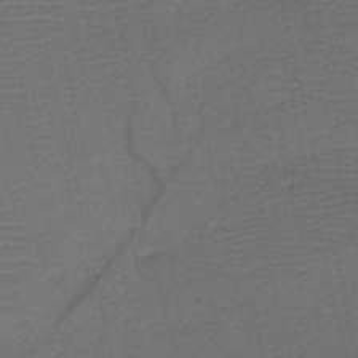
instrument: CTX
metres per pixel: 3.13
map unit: HNb
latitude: -47.5588
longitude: -41.3481
